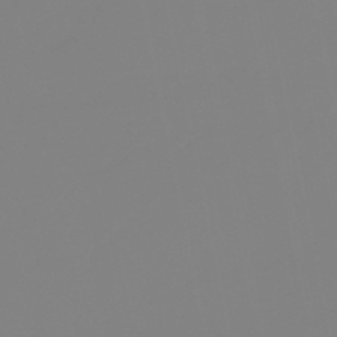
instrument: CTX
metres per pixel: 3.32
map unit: eHb
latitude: -49.4644
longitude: 84.9730
